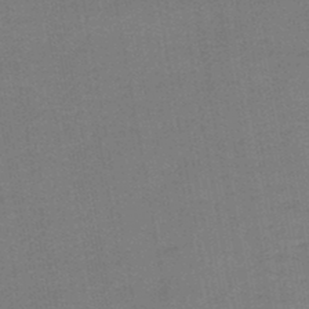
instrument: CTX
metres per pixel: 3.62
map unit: HNb
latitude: -45.2943
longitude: 52.3117
